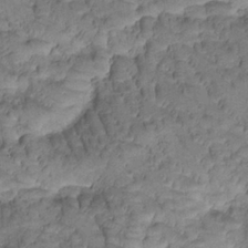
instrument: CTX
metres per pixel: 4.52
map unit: Htu
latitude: -1.3321
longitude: 173.1998
